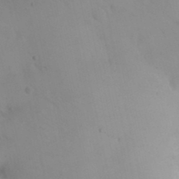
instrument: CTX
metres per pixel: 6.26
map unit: eHh
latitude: 24.6112
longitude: -66.3278
